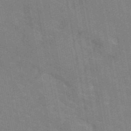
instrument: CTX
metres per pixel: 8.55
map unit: eAb
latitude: 45.5182
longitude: 122.2929
